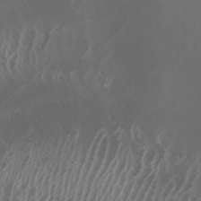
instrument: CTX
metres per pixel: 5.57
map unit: Nhu
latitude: -6.9352
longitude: -91.6505
